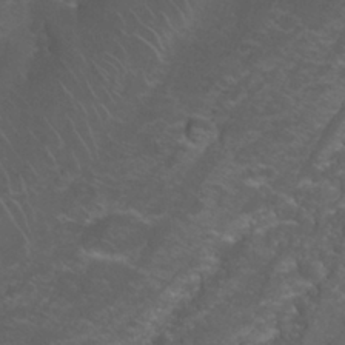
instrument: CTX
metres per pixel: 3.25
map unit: Nhu
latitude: 27.4993
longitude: -61.0458
